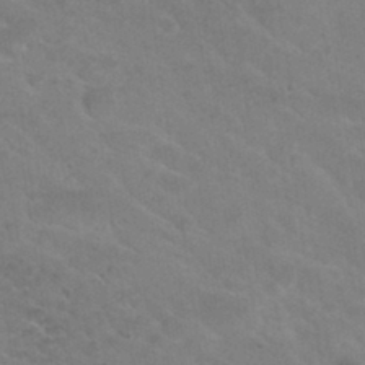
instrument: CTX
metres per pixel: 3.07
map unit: Hto
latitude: 30.4601
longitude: -46.8758
